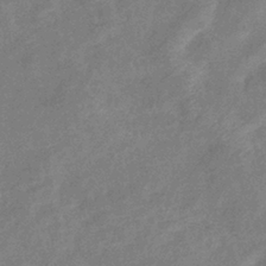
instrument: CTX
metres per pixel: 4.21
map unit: eHb
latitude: -37.3887
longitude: 77.0109
